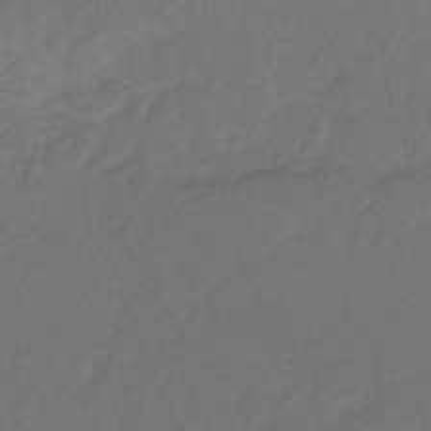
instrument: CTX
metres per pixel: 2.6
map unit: eHb
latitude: -30.3495
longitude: 65.3132
